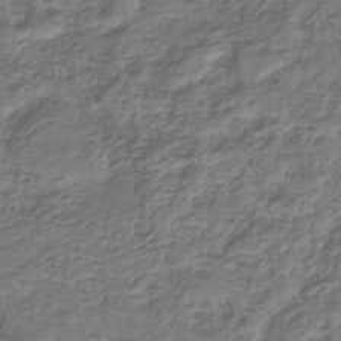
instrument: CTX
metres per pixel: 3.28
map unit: eHb
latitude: -34.5952
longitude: 79.8044
